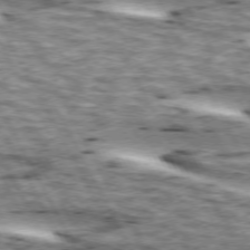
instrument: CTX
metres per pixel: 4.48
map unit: lApd
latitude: 73.4238
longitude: -55.3859
